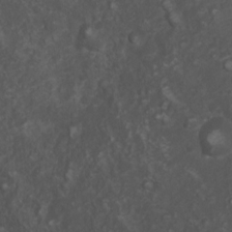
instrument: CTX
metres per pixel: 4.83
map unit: Nhu
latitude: 6.5357
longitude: -20.7057
